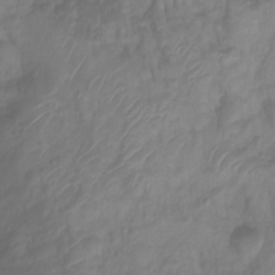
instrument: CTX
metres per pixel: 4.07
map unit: Htu
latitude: 3.0080
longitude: -21.9717
